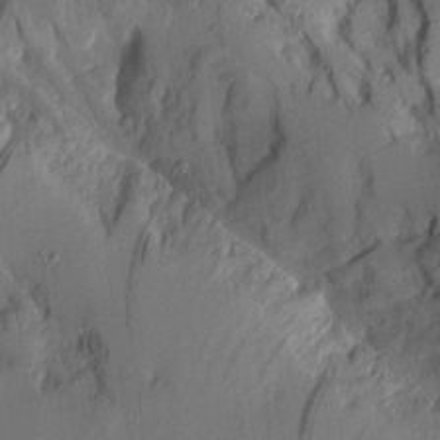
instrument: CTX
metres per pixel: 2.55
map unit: Aa
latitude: 8.5357
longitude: -127.6883
